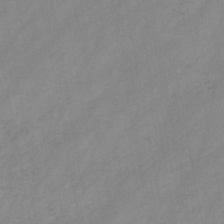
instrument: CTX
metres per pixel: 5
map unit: HNb
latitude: -46.1228
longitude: -38.3845
